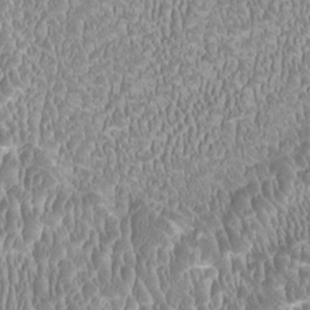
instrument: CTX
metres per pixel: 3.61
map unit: HNhu
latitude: -2.5762
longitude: -0.2144
